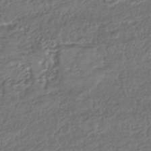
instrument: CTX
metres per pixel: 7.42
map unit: HNhu
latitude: -42.9730
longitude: 107.0865
